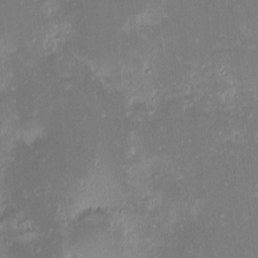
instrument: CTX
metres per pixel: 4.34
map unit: eHh
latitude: -2.0849
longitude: -84.5924
